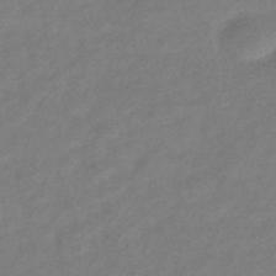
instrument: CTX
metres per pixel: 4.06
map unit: eHb
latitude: -40.5763
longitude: 83.3887
